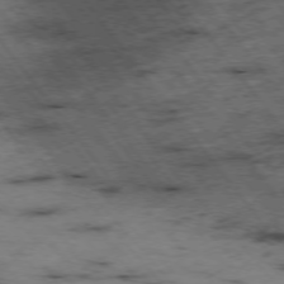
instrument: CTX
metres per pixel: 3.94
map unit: Hpe
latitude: -75.8990
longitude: -22.3656
